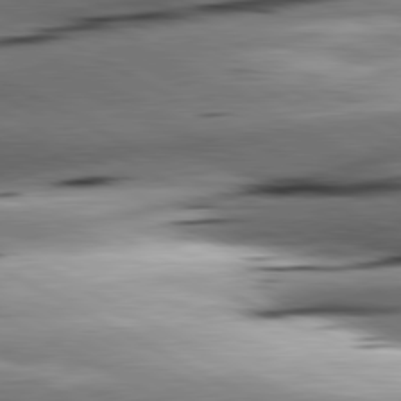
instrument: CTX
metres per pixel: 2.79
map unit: lApd
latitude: 80.9892
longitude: -162.2523
